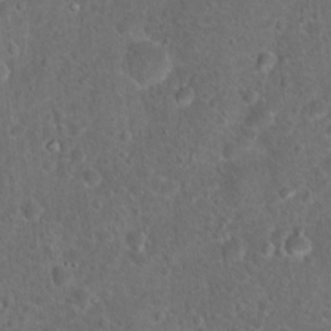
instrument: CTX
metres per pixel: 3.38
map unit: Hto
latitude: 17.9150
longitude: -41.5749
